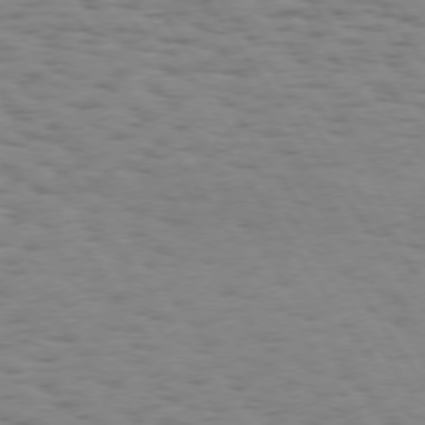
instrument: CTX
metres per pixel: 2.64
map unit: Hpe
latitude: 73.6883
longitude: -132.5168
